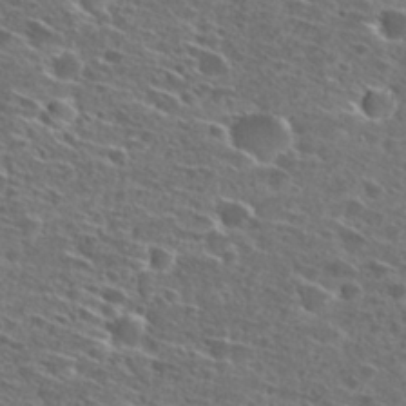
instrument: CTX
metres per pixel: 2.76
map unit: Hto
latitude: 27.2159
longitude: -46.6869
